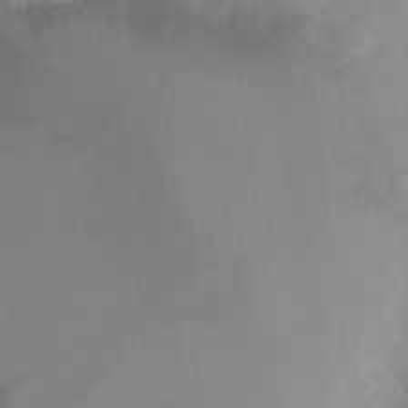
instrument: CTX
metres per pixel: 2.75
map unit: Ht
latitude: -9.0297
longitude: -35.3670
